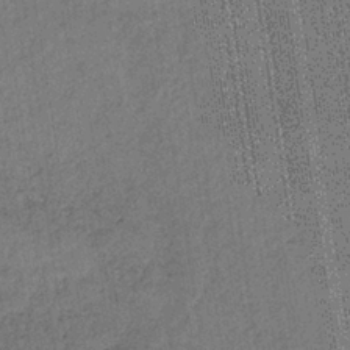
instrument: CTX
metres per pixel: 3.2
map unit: lHb
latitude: -35.1998
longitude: 62.9541
